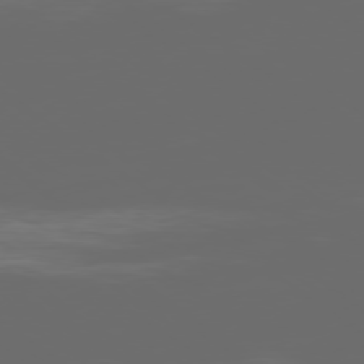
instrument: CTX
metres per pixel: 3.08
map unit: Ap
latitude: -79.4265
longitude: -59.7261
